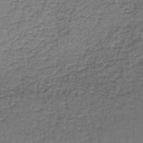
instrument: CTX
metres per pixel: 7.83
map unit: lHb
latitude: -44.6896
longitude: 58.4817
